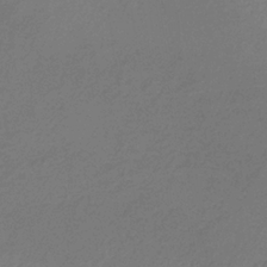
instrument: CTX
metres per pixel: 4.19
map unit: lHb
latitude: -35.8422
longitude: 67.3887
